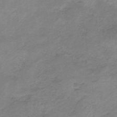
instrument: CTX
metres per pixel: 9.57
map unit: HNb
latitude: -33.4266
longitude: 61.8989
